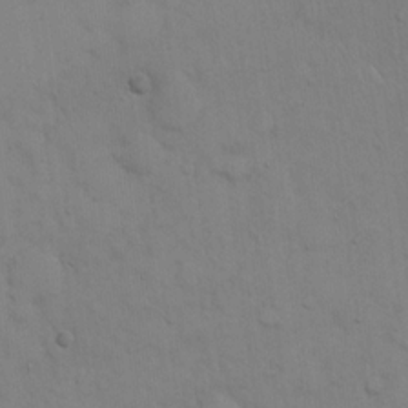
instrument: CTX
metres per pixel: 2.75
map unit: eHh
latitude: 16.4034
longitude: -62.6491
